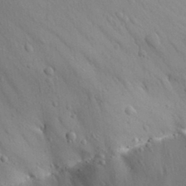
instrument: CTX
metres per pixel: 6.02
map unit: Aa
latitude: 31.2537
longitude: -134.7624
